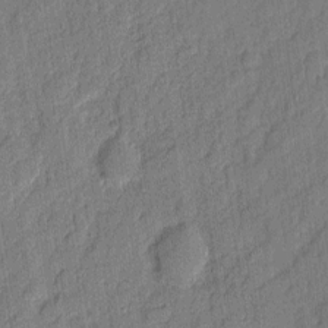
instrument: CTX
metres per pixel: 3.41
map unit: eHh
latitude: 6.4979
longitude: -75.5749
